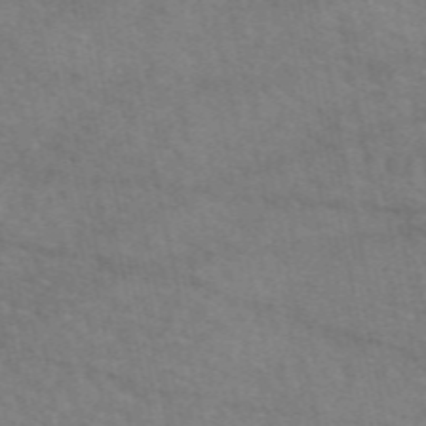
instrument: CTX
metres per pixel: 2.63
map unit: eAb
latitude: 51.1214
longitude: 110.5573
